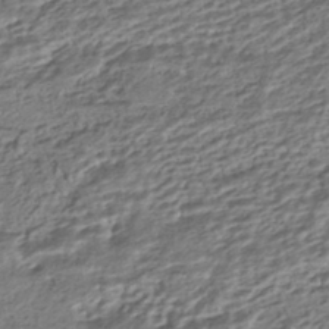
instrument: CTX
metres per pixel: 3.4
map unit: HNhu
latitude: -43.1998
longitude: 104.6140
